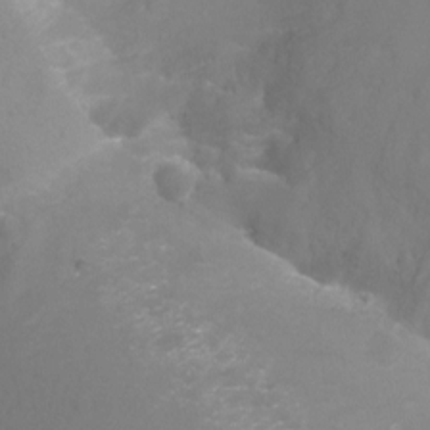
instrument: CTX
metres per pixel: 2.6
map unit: Nhu
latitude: -18.1417
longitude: -46.6113
